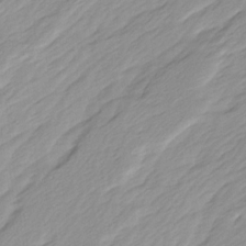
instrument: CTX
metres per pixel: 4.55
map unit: Ave
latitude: 15.6316
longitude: -136.3279
